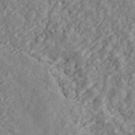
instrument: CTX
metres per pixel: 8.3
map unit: ANa
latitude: 45.2348
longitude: 23.3699
